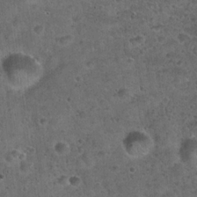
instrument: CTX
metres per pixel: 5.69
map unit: Hto
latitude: 22.3467
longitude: -52.8947
